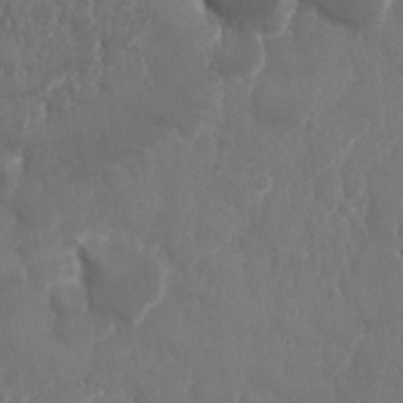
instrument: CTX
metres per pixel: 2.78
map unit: Nhu
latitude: 25.3292
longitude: -62.1011
